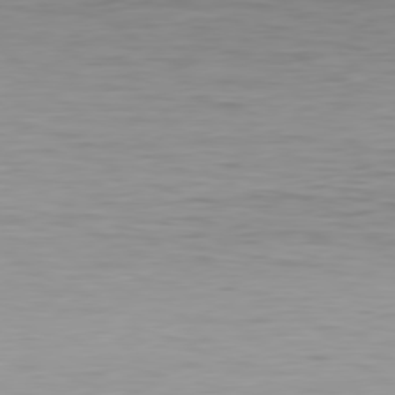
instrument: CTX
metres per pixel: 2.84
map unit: Hpe
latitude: 78.2145
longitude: -167.8394
